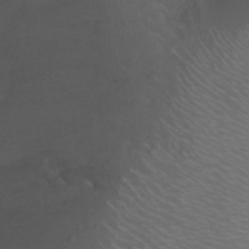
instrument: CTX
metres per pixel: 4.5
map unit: Ht
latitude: -2.8974
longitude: -18.4979
